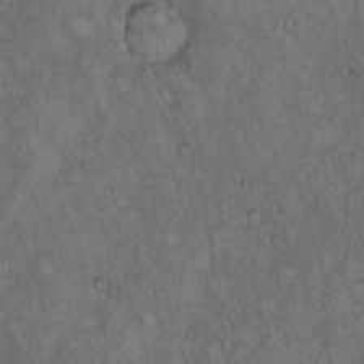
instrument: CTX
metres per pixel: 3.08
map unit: Hto
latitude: 15.6694
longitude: -56.9513
